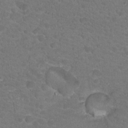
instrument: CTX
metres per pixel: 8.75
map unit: Hto
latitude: 18.6868
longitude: -34.6112
